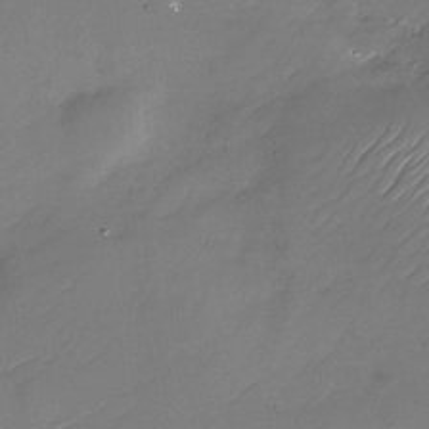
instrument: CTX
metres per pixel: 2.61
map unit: Nhu
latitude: -29.8422
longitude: -73.5183
